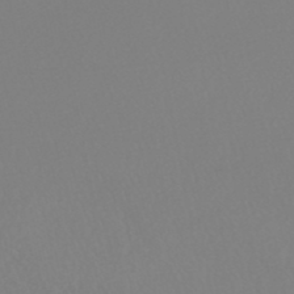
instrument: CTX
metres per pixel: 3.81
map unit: HNhu
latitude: -48.5385
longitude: 101.1431
